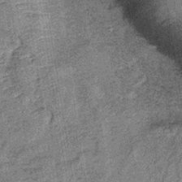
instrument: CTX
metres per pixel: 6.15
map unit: lHb
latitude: -38.5385
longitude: 64.2362
